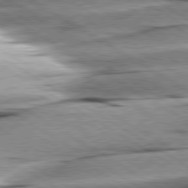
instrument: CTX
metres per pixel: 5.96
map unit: lApd
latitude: 80.2711
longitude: -156.1010
